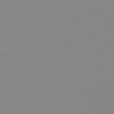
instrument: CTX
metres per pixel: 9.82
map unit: eHh
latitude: -5.8233
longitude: -82.8191
